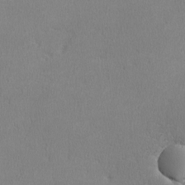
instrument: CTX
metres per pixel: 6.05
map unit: lHvf
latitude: -12.7652
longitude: -99.8016
